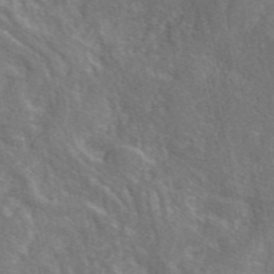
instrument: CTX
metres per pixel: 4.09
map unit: eAb
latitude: 48.6490
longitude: 112.3873
